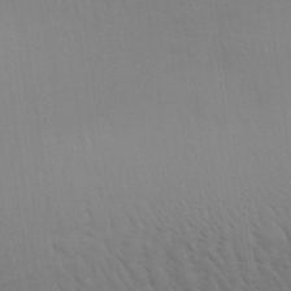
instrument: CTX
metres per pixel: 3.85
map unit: Aa
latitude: 29.0647
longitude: -139.1025
